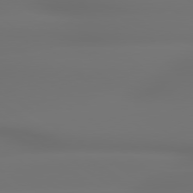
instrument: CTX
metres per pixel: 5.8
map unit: lApd
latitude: 79.3482
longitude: -137.3104
